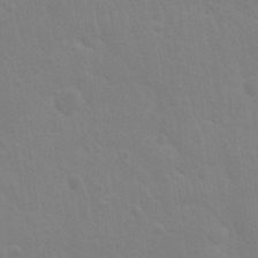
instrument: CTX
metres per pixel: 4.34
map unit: Nhu
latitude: 28.1955
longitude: -64.4223
